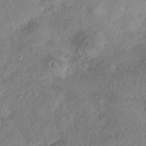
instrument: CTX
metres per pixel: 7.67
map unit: eHh
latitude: -42.0849
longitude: 121.7099
